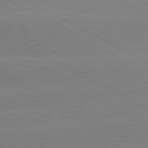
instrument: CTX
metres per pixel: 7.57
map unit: lApd
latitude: 80.8191
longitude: -153.9528
